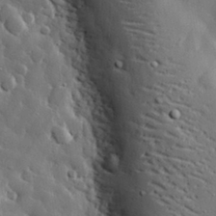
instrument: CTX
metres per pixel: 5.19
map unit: eHh
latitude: 30.3657
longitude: -81.0458
